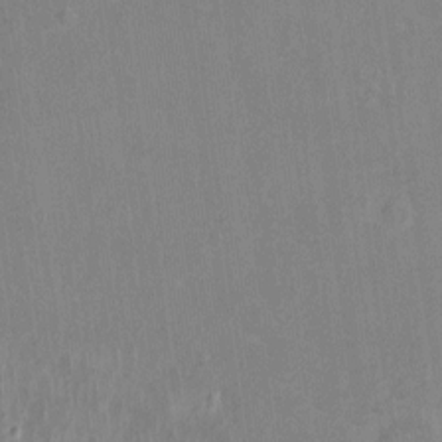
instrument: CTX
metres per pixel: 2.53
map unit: Ht
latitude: -4.5573
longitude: -15.4238
